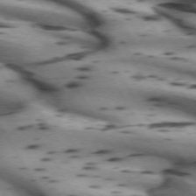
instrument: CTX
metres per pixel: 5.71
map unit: lApd
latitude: 72.1956
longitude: -52.1578
